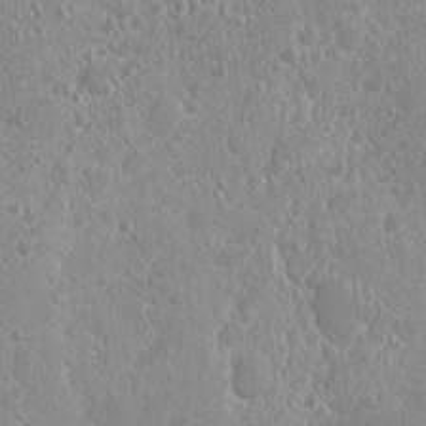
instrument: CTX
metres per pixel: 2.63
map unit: Ave
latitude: -10.7652
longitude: -120.3279
